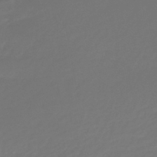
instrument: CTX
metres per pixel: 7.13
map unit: lHb
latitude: -42.2550
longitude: 77.5588
